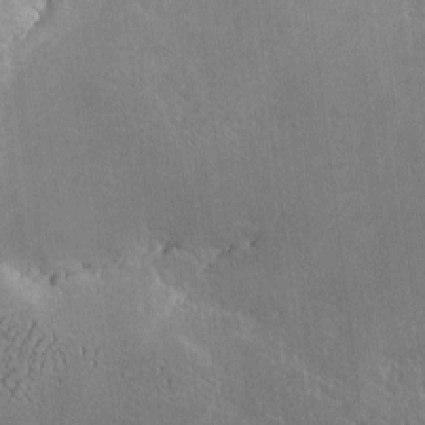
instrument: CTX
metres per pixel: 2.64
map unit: lHvf
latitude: -8.8219
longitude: -100.7813
